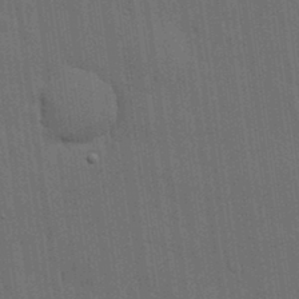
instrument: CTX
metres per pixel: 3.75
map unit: lHvf
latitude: 19.2537
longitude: -113.5371
